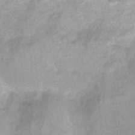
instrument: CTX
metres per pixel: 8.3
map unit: Ht
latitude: 3.6694
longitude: -26.9325
